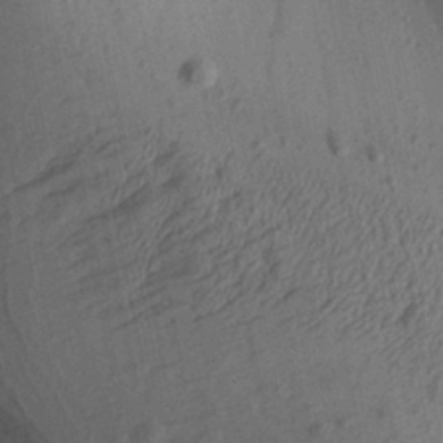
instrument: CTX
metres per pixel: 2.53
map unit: Aa
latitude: 27.4238
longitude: -134.9891
